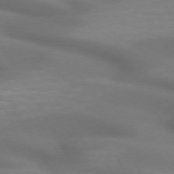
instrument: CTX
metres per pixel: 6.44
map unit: lApd
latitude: 72.6869
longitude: -50.4412
